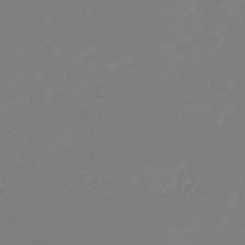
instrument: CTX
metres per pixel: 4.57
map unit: lHb
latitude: -42.6896
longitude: 60.4251
